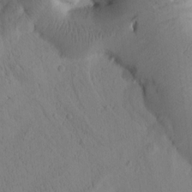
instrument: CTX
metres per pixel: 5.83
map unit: Htu
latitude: 1.0269
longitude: 176.1417
